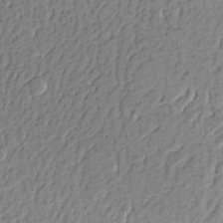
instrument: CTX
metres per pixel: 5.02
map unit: eHh
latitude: 3.1781
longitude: -79.0270
